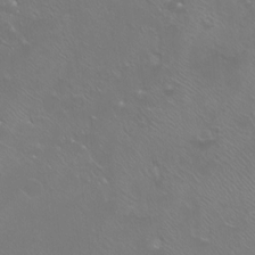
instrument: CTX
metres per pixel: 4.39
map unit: Htu
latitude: -7.2943
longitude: -33.7639
